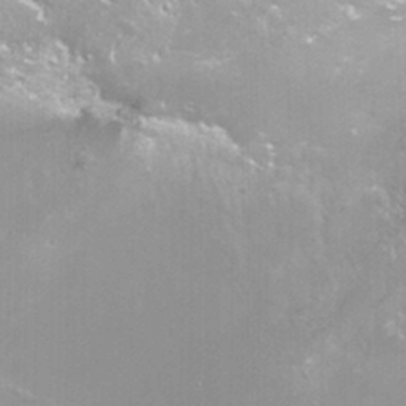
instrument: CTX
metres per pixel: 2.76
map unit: Nhu
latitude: -8.6140
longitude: -73.4993
